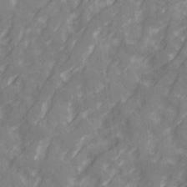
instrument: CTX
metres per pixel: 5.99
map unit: Ave
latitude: 20.3090
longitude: -131.8773
